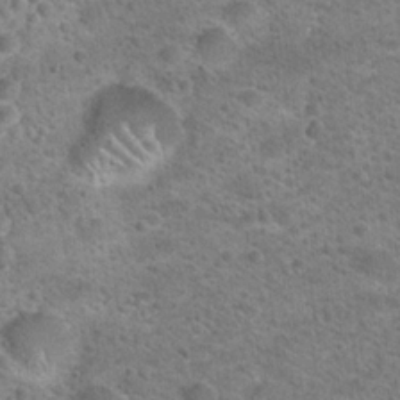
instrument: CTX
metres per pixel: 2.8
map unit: Hto
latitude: 21.7261
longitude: -49.7261
